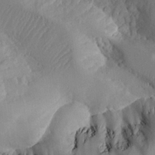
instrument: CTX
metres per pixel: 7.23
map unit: Aa
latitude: 23.1403
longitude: -127.3860
